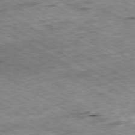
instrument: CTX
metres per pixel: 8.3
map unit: Ap
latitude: -80.3118
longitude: -85.6694
